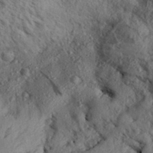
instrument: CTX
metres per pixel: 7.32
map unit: Aa
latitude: 31.0459
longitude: -137.5749
